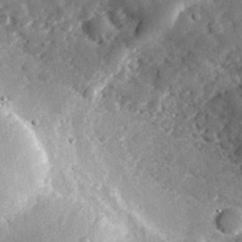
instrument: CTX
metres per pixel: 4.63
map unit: lHvf
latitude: 32.3467
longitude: -85.3293
